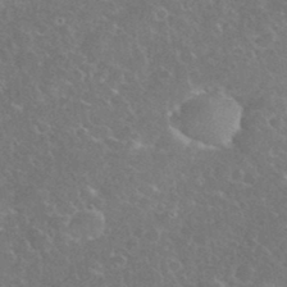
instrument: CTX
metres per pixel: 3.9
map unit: eHh
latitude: 35.5938
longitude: -64.3656
